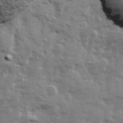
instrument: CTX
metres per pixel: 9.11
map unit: Ave
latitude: 13.1592
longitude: -103.1970
